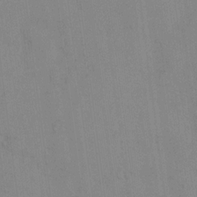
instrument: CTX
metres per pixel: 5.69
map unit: eHh
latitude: 13.0459
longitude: -62.3468
